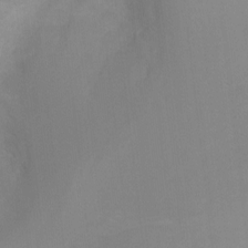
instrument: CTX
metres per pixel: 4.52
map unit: Ht
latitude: -2.6707
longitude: -24.5356
